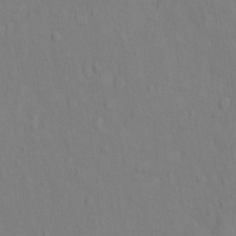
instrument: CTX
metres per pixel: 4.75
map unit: Ht
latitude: 10.9136
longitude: -33.4426
